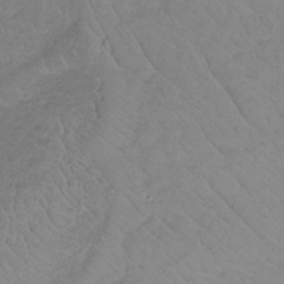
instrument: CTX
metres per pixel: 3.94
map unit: lHb
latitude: -34.6518
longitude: 69.5588
